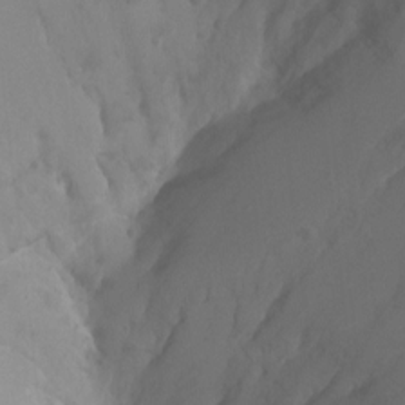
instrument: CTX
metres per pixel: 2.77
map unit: Ht
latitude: 2.2900
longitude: -35.4048
